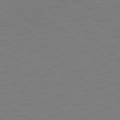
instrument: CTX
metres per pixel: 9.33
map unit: Ap
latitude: -76.2739
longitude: -79.9339
